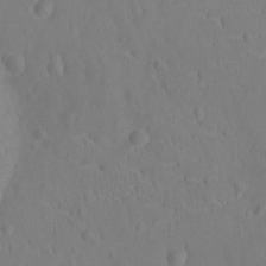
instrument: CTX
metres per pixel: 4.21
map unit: Ht
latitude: -9.8989
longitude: -23.1970
